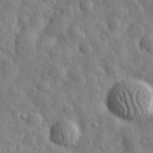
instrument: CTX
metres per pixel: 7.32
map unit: eHh
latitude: 31.7639
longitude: -73.1215
